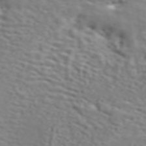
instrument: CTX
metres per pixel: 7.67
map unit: ANa
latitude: 45.6883
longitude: 27.9367
